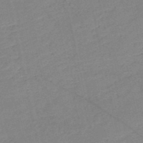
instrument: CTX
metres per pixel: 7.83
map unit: HNb
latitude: -52.7085
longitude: -42.0633
